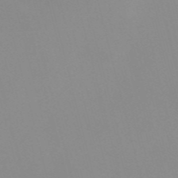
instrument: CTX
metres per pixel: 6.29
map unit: Nve
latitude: -57.2376
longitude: 60.1228
